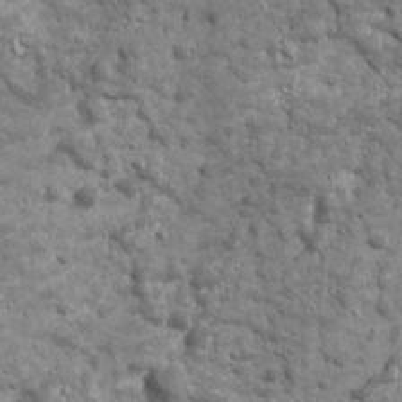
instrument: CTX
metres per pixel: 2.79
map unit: Ave
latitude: 16.8191
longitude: -133.7639
